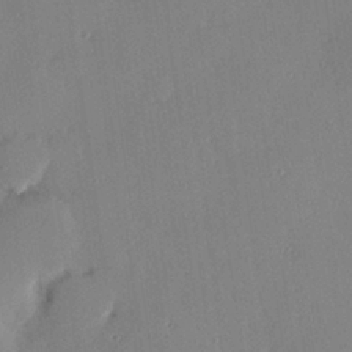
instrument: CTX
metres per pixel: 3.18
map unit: Hve
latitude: 25.4048
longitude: -91.0081
